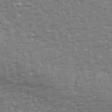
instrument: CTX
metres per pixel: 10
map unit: eHh
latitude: 36.1389
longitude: -133.4049
